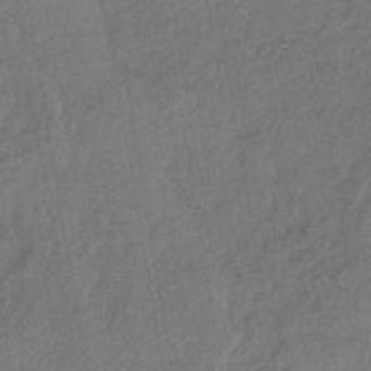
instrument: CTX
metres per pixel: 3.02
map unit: lHb
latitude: -42.8030
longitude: 60.8408
